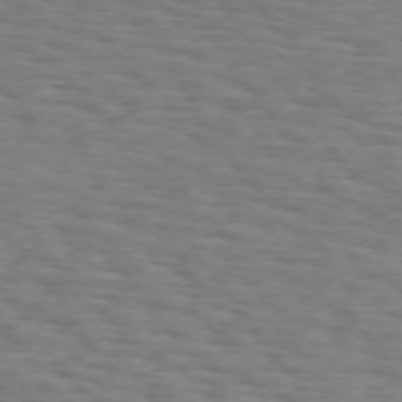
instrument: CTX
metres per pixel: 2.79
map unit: Hpe
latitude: 74.1389
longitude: -132.9703
